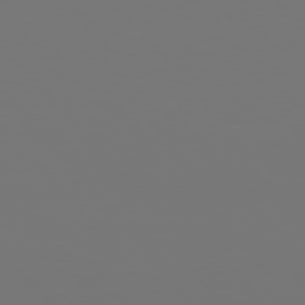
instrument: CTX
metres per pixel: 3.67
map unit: Hpe
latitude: 76.2144
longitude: -135.7071
